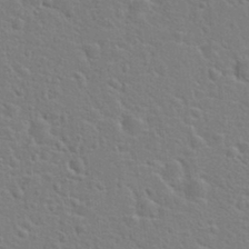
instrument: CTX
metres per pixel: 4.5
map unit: Hto
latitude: 22.4223
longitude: -47.5560
